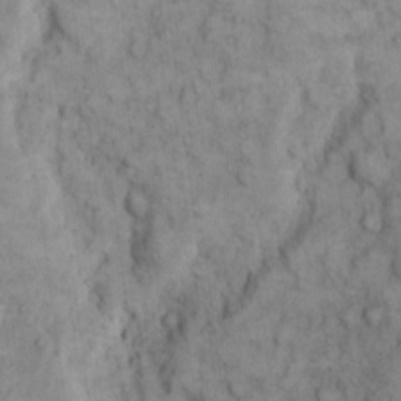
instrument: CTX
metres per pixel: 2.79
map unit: eHh
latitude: 12.4034
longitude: -64.7813
